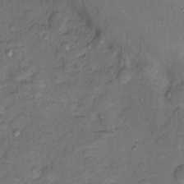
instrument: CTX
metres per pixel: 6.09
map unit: Nhu
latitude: 12.2334
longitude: -28.5923
